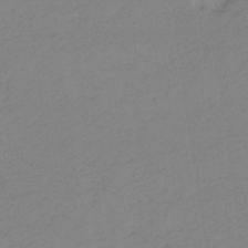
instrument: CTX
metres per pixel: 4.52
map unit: HNb
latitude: -33.5777
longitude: 64.5007
